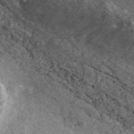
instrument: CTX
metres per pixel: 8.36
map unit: ANa
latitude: 43.4804
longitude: 24.9164
